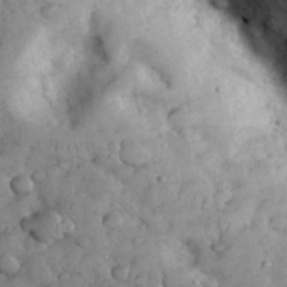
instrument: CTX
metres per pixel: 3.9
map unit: eHh
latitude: 33.0458
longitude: -68.4034
